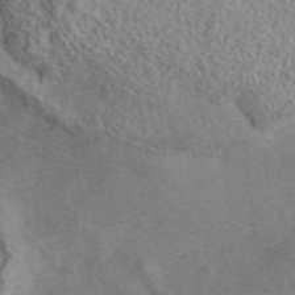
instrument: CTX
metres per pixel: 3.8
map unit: eAb
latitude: 41.8205
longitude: 109.5966
